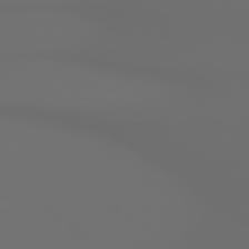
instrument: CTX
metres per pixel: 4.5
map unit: lApd
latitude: 79.8961
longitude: 164.9353
